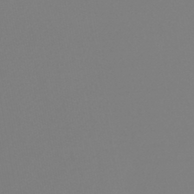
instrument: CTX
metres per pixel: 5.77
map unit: lHb
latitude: -46.0472
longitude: 75.5022
